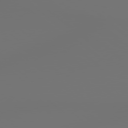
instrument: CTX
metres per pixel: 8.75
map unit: lApd
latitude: 78.9136
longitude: 177.9556
